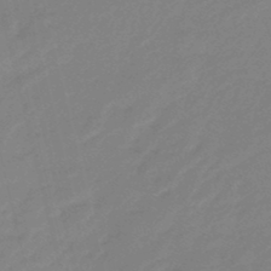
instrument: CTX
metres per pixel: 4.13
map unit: eHb
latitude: -46.9919
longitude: 86.5385
